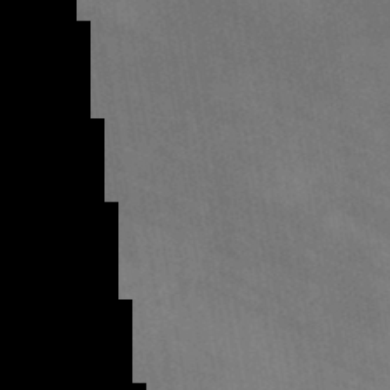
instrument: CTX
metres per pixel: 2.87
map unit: lHb
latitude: -45.8422
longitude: 72.6518
